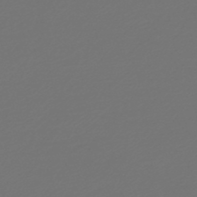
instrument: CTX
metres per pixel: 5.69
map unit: lHb
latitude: -46.8597
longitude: 59.8800
